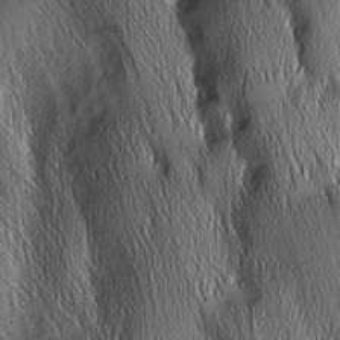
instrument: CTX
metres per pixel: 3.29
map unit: Nhu
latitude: -7.4643
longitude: -151.8583
